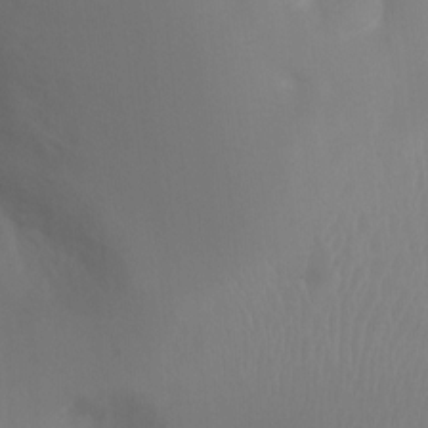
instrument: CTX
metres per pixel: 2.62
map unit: Ht
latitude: 2.7435
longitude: -22.5357
